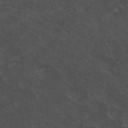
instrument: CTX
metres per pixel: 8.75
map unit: Nhu
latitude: 29.8394
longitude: -51.9339
